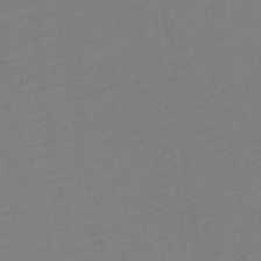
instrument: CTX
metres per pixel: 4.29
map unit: Htu
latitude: -12.5574
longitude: -70.5357
